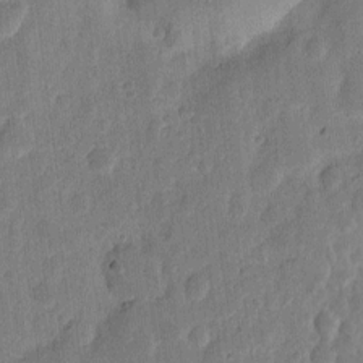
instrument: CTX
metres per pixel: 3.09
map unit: eHh
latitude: 7.0647
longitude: -70.7624
